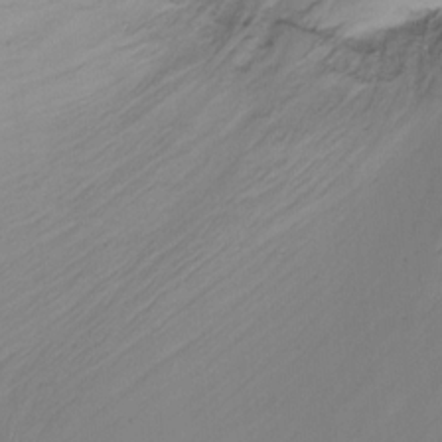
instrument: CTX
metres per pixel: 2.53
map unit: Htu
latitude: -14.7086
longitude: -45.5182
